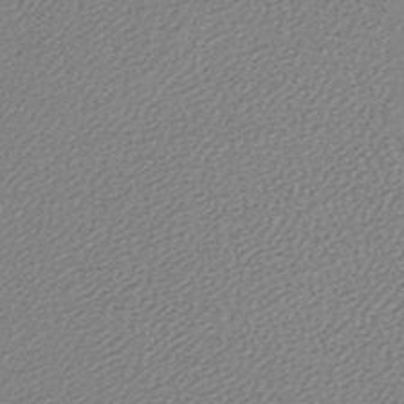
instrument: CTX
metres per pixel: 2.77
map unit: lHb
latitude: -45.2565
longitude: 73.7855
